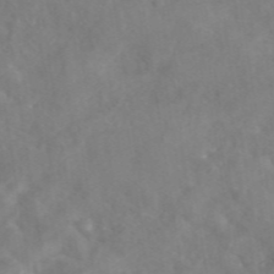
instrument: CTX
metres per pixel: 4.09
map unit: eAb
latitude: 45.9339
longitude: 127.0864
